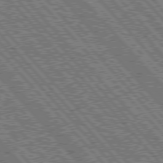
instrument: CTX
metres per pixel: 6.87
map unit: Hpe
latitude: 76.5923
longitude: -171.1025
